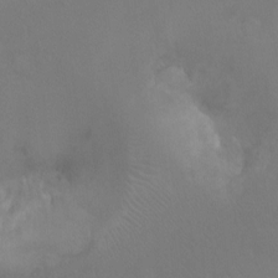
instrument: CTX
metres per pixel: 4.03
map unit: Hto
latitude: -10.6330
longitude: -38.2522
